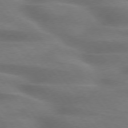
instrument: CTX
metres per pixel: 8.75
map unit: lApd
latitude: 75.3104
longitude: -59.4238
